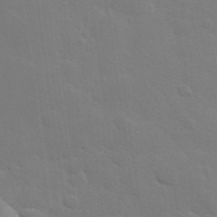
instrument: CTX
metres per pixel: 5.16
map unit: Hve
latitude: 24.6490
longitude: 150.6707
